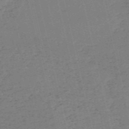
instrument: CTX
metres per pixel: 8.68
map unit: HNb
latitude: -55.5777
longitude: -42.9514
